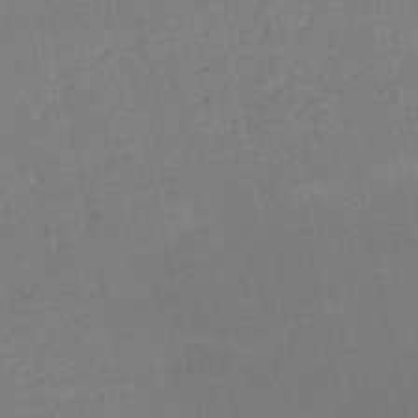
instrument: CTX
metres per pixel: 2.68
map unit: HNb
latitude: -51.6722
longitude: -48.2522
